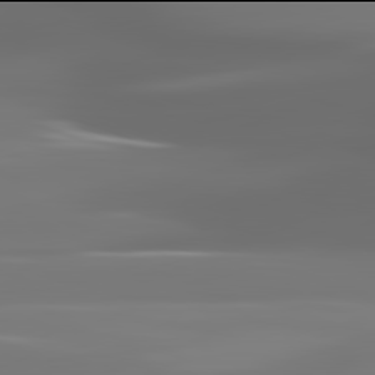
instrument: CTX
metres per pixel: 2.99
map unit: lApd
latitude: 81.9906
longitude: -146.2523
